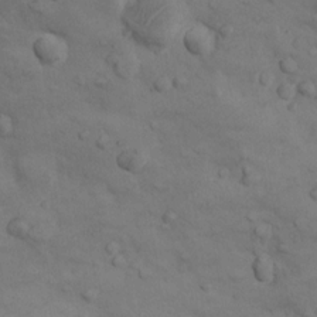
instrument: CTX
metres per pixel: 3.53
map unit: Nhu
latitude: 8.8002
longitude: -25.0080
